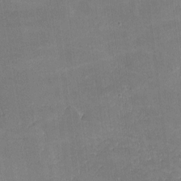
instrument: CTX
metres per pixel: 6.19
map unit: lHvf
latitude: -9.2187
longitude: -101.6505
